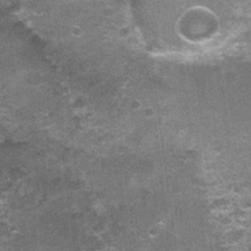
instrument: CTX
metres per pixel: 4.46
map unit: Nhu
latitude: 1.6882
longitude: -17.1781
